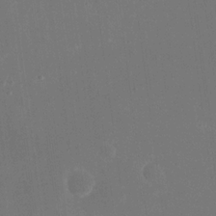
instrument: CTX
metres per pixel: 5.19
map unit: eHh
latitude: 18.8947
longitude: -70.6112
